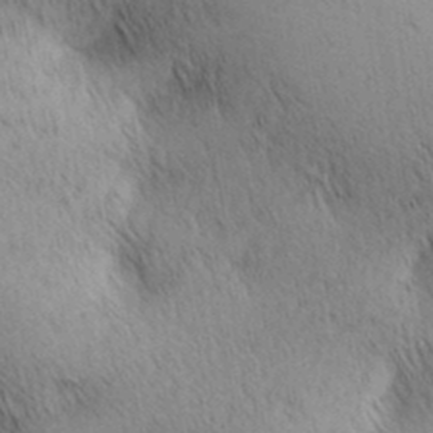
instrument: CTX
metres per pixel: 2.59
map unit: lAa
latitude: 10.6491
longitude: -108.1955
